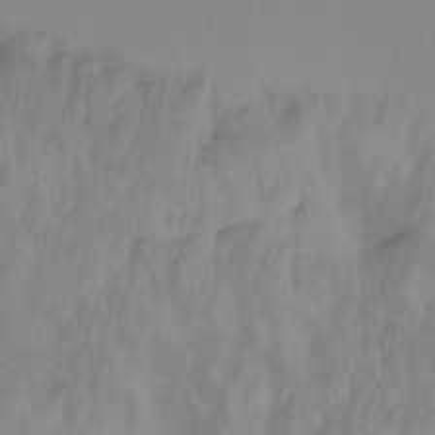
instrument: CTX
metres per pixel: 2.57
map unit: Htu
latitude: -14.9353
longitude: -45.9717
